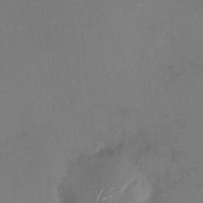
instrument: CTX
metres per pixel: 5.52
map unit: HNhu
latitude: 5.8394
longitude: 6.8408
